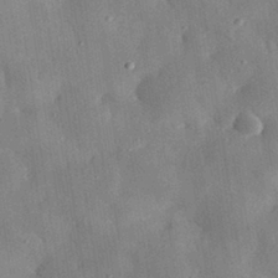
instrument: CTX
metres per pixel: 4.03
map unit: eHh
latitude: 30.5168
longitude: -76.2333
